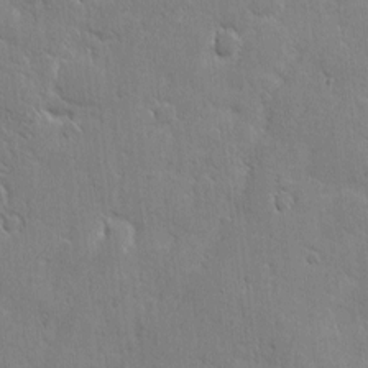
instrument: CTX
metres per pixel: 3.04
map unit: eHh
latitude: 2.3278
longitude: -77.8772
